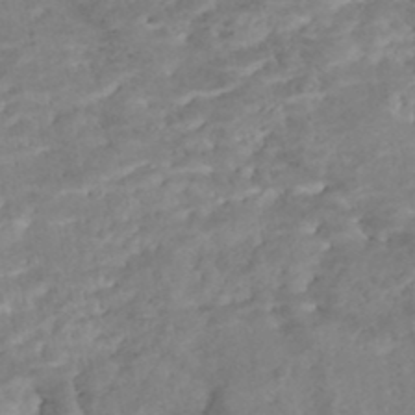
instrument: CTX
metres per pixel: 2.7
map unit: Nhe
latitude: -48.4062
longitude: -173.1781
